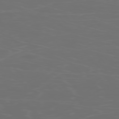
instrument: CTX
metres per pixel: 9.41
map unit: Ap
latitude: -77.2376
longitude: -71.8772
